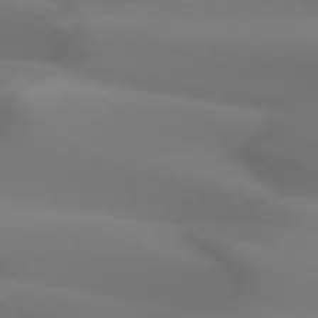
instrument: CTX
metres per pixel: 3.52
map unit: lApd
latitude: 73.0081
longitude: -49.6505
